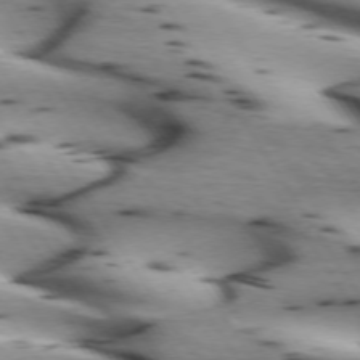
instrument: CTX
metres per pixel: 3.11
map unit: lApd
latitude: 72.8758
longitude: -53.2726
